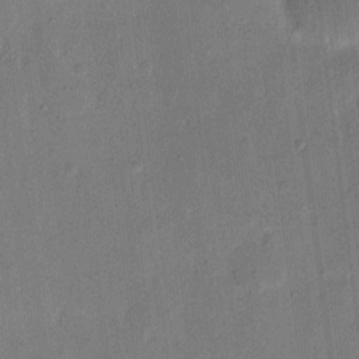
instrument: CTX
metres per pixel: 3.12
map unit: eHh
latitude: 10.0444
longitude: -68.6680
